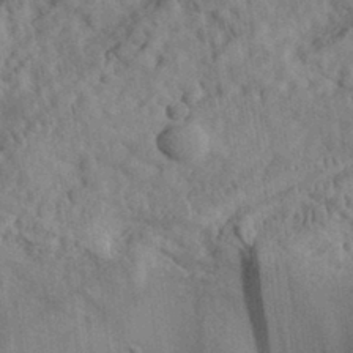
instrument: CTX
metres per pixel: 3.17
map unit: eHh
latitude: 30.1578
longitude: -74.1011
